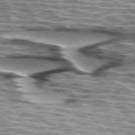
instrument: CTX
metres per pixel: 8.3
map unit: lApd
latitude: 75.2726
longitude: -57.0269
